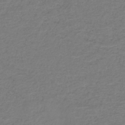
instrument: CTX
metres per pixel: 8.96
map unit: lHb
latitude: -34.6329
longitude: 64.2929
